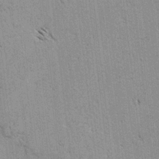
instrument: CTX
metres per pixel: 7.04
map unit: lAvf
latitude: -4.6518
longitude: -113.1781
